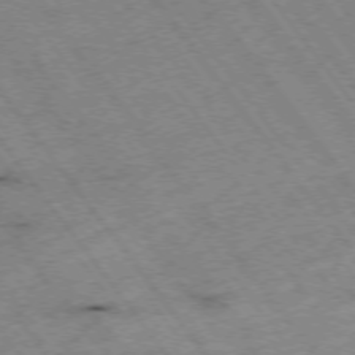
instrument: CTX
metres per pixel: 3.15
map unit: Hpe
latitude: -75.3321
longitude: -17.8583
